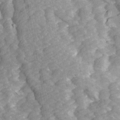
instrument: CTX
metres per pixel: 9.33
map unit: Ave
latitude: 14.2712
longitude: -104.1011
